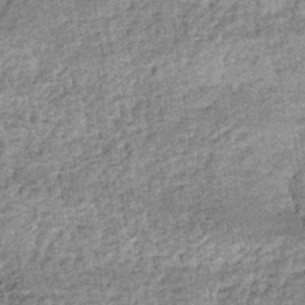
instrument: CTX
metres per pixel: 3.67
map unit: lHb
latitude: -36.4062
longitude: 66.3307
